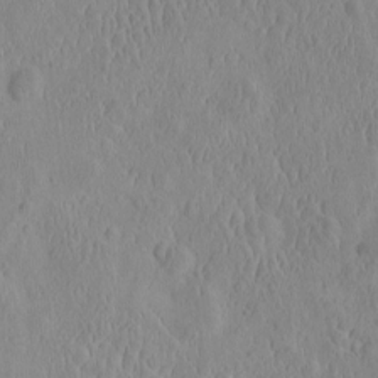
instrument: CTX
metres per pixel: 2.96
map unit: eHh
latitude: -2.4628
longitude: 19.2565
